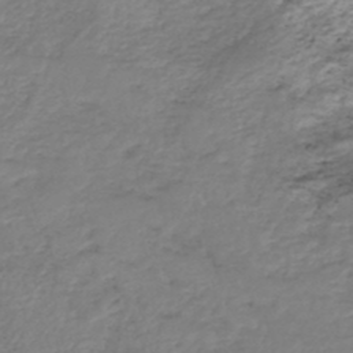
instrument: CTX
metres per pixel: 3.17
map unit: HNhu
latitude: -47.2754
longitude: 28.2551
